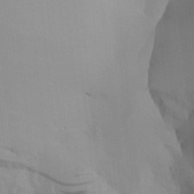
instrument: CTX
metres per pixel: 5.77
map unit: Aa
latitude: 27.8206
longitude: -131.8584
